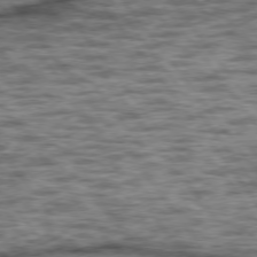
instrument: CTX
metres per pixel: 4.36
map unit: lApd
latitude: 75.7828
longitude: -48.0633
